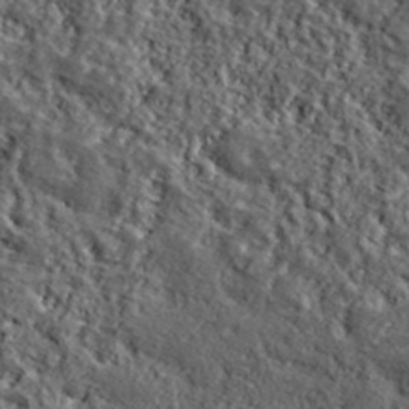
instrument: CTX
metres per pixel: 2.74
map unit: lHvf
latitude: 40.3089
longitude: -87.7260
